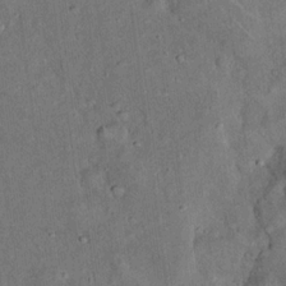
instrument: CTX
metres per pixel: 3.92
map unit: eHh
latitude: 19.2726
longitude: -60.7246
